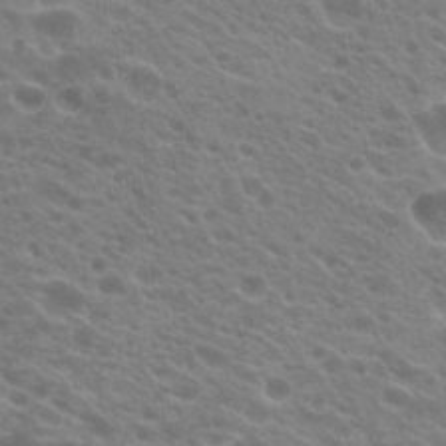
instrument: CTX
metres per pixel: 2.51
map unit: Hto
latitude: 23.1592
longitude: -35.5560
